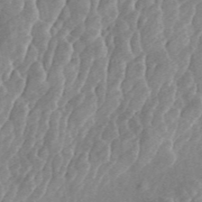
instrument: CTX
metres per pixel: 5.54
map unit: ANa
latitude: 46.2334
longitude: 29.2565
